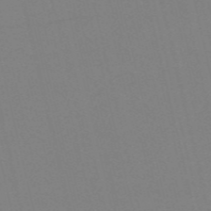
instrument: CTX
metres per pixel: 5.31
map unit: HNb
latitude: -55.7478
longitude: -41.6315
